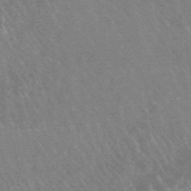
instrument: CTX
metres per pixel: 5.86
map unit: lHb
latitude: -48.1039
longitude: 72.4818
